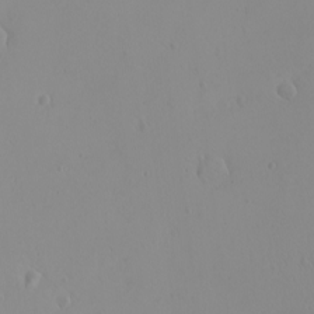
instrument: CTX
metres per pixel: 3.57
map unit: eHh
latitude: -9.8044
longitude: -67.9717
